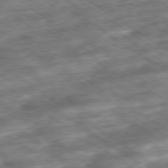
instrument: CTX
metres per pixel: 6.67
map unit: Ap
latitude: -79.6533
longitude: -49.9717
